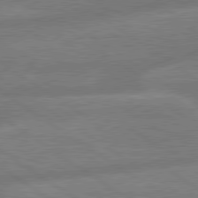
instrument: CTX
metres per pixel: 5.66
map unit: lApd
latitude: 79.7072
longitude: -164.5168
